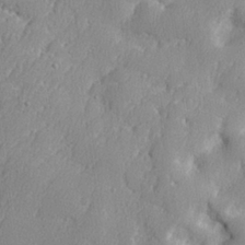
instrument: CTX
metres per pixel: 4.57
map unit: lHvf
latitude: 23.9150
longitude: 141.5210
